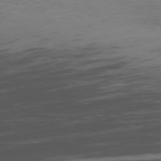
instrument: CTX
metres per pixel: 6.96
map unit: Ap
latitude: -76.5952
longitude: -66.1955
